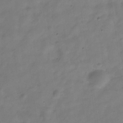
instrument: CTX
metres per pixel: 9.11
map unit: Hve
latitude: -32.6141
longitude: 92.6707
